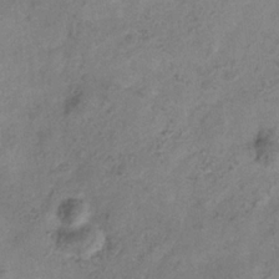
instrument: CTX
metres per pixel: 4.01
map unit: Hve
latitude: -34.2550
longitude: 89.6533
